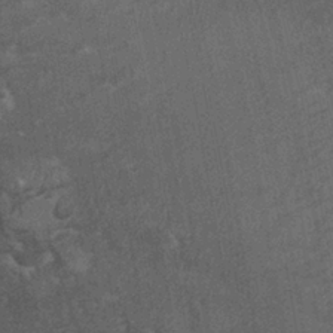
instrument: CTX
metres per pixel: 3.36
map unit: Ht
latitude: -0.6330
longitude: -15.8584
